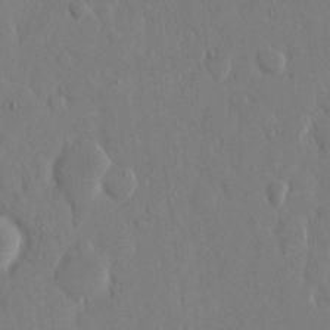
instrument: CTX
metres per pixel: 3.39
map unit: eHh
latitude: 14.3468
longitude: -69.8772
